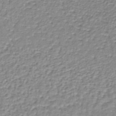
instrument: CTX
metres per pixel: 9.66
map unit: lHb
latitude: -37.5210
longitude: 60.4818
